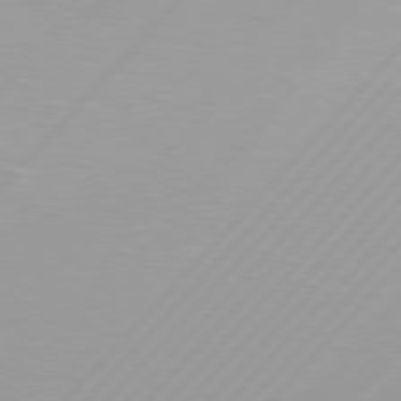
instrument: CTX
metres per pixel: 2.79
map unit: Hpe
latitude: 77.1781
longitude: -138.2145
